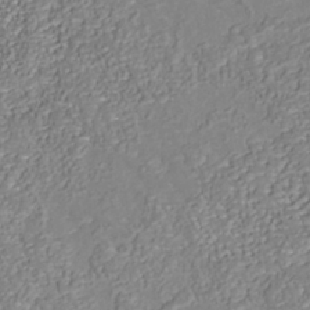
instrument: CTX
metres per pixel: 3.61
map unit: Nhu
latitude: -38.7841
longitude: -85.6127
